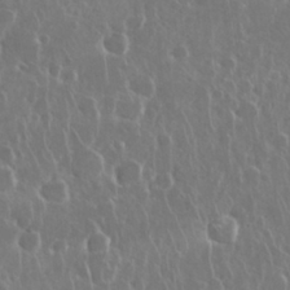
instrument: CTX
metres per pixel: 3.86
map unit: Nhu
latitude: 28.5734
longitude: -63.1781
